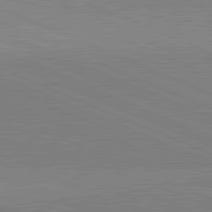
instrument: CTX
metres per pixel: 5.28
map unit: lApd
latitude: 82.1011
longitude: 148.2173
